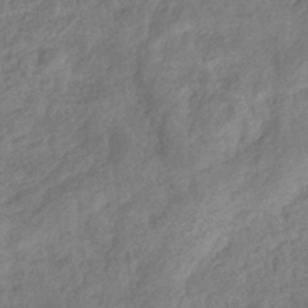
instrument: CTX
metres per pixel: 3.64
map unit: eHb
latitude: -33.6155
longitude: 76.2173
